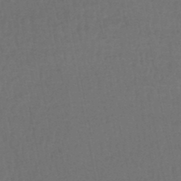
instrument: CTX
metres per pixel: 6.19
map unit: HNhu
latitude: -49.0865
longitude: 100.7274
